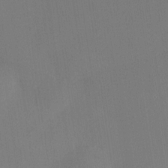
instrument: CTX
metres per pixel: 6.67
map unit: HNhu
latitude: 9.5371
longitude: 15.7478
